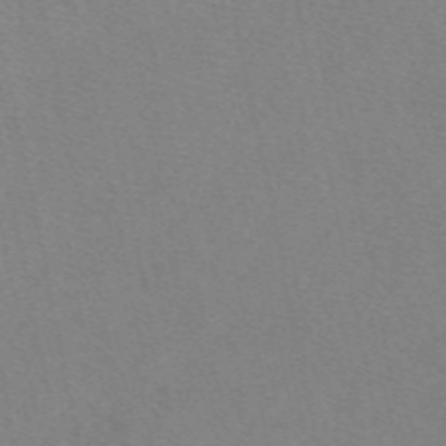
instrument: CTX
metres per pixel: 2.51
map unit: eAb
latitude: 49.0647
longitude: 107.5588
